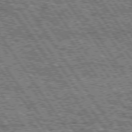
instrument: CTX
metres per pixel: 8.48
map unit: Hpe
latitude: 75.0081
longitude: -153.6316
